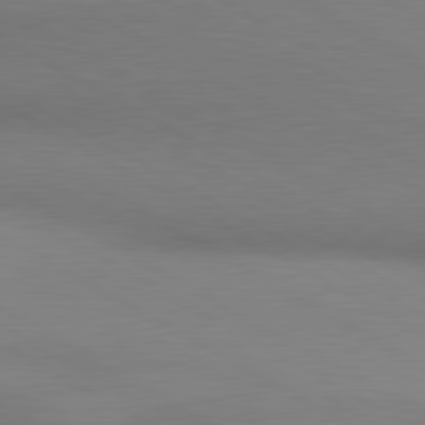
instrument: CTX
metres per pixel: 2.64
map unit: lApd
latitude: 80.4034
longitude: 129.9178
